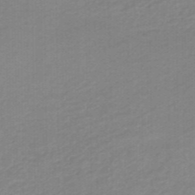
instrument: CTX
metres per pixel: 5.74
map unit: HNhu
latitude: -47.1242
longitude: 89.4076
